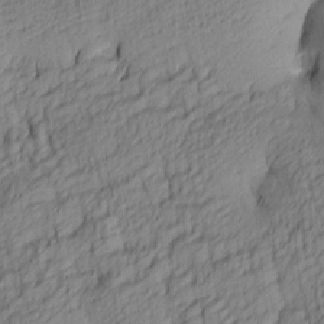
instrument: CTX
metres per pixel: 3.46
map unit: lAa
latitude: 3.7071
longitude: -115.4993
